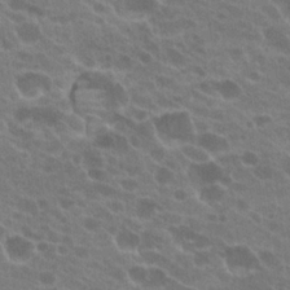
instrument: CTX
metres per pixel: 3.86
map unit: Hto
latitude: 22.0444
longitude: -38.6112
